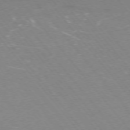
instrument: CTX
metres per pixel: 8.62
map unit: Ap
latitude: -75.5966
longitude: -69.5560
